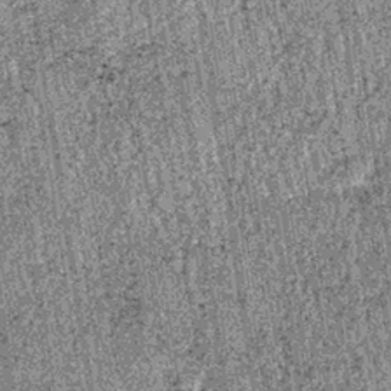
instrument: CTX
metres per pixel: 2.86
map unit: lHb
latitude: -37.0486
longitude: 67.1620
